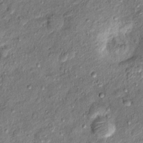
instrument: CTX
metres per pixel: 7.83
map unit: Ht
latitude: 11.7261
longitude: -37.9717
